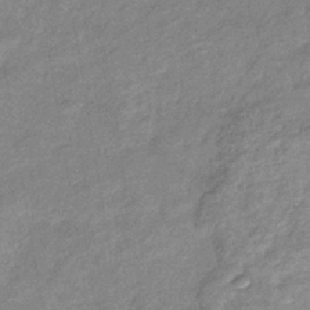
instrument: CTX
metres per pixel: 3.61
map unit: eHb
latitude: -38.8786
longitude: 80.2929
